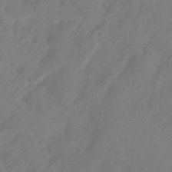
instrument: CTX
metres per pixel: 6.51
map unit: HNhu
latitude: -43.1998
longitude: 91.3699
